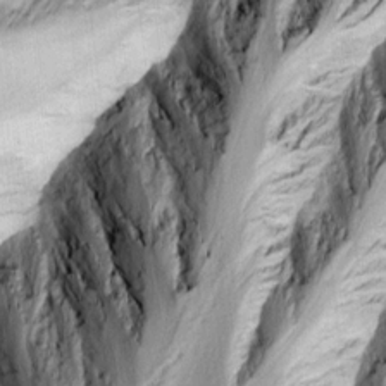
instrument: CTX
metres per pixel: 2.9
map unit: Ave
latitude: 14.1389
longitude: -131.6883
